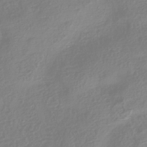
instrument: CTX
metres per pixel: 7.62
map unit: HNhu
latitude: -41.6722
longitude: 100.7463
